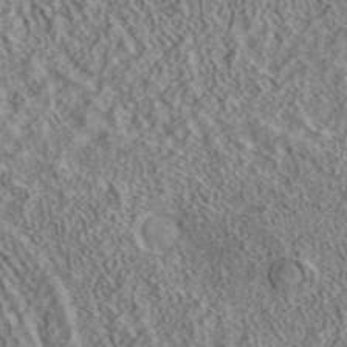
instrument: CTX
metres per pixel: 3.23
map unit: ANa
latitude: 40.4789
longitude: 17.4455
